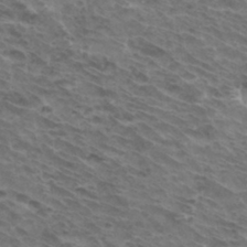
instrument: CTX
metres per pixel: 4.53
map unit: Hto
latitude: 33.9150
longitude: -41.3103
